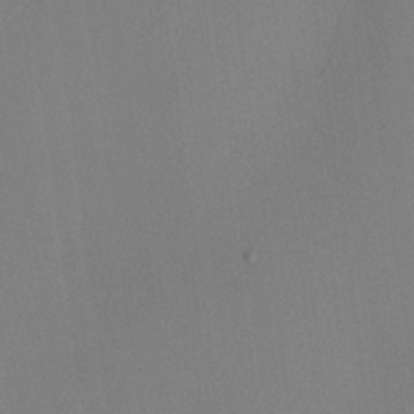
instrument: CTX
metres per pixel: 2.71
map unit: lHvf
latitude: 23.1781
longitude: 140.7085
